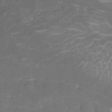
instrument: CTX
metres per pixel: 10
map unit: Nhu
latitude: -8.0661
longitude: -73.1592
